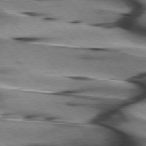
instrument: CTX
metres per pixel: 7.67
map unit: lApd
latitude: 76.0633
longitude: -64.7057
